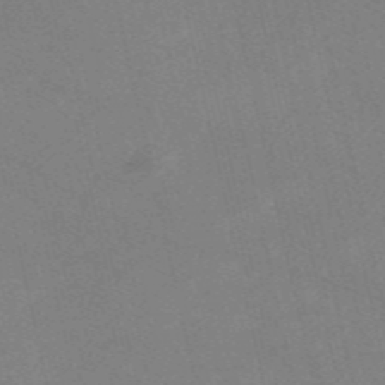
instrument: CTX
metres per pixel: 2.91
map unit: HNb
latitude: -55.3321
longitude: -38.4601
